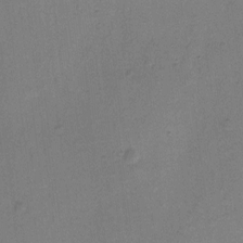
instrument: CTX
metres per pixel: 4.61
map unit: Hto
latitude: 7.1592
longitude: -62.3656
